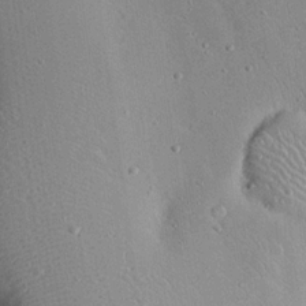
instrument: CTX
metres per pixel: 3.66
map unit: Nhu
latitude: 17.8205
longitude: -74.6113
